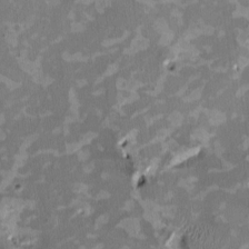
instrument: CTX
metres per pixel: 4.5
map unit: HNhu
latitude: 2.1389
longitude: -4.4223
